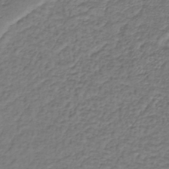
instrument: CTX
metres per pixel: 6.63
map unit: lHb
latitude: -38.6141
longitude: 62.2928
